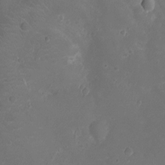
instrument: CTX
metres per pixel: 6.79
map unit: Ht
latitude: -7.8233
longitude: -19.2537
